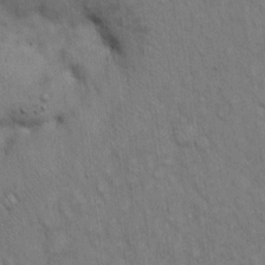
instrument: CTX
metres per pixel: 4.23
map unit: Hto
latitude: 13.9717
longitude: -60.8758
